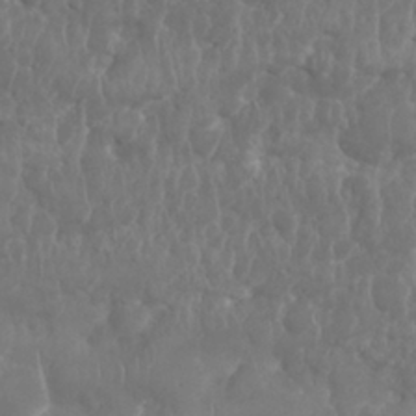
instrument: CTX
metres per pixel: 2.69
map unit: Nhu
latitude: 25.5938
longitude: -61.7449
